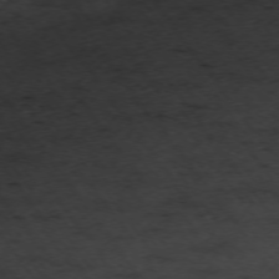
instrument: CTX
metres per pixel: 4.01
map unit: Ap
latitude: -74.0850
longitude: -73.6694
